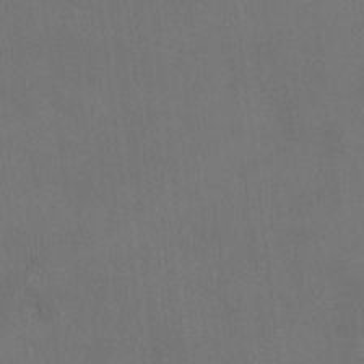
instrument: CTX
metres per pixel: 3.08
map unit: HNhu
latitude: 5.5938
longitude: 7.2376
